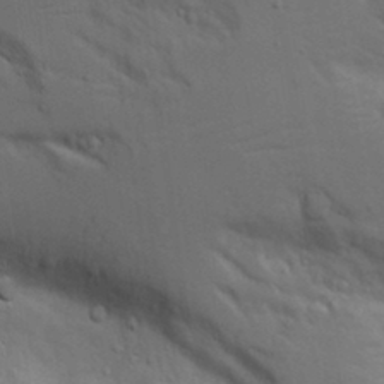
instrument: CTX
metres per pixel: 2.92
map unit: Aa
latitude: 19.3859
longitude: -126.1956
